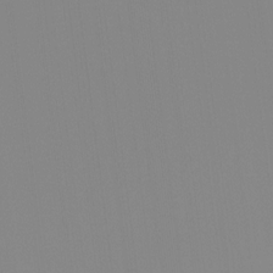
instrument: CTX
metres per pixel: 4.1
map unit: Ht
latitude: -14.5574
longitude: -51.5938
